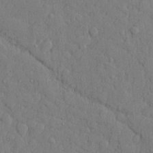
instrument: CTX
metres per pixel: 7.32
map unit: lHvf
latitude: 23.2915
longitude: 142.3117
